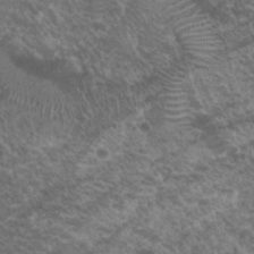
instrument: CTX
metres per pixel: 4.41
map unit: Hto
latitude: 25.4615
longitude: -38.8569
